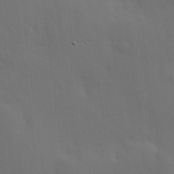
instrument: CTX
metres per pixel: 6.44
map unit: Hve
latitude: 19.4237
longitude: 150.7085
